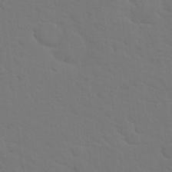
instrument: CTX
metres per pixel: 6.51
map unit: Nhu
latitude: 18.1955
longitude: -33.8772
